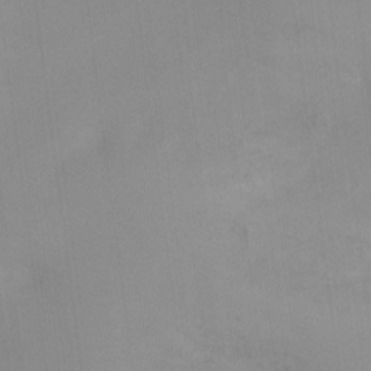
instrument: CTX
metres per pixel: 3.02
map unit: Ht
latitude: -8.7841
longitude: -24.9702
